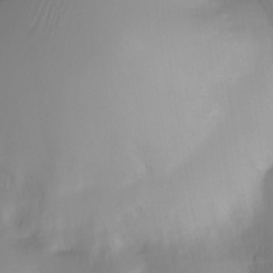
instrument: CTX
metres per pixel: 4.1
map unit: Nhe
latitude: -34.2739
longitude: -143.2537
